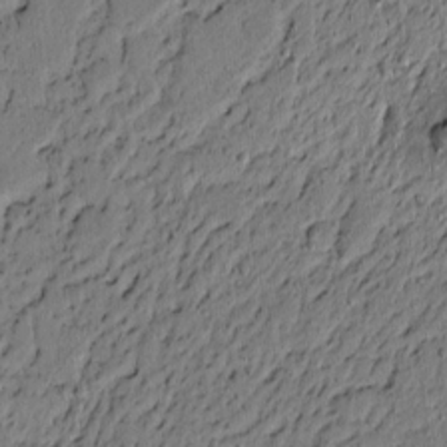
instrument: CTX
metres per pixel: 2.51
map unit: lAvf
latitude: 4.9136
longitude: 166.4818
